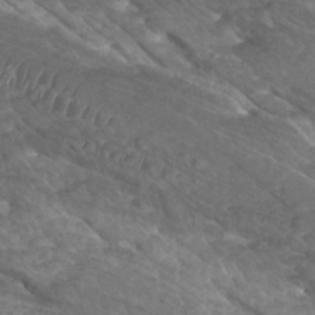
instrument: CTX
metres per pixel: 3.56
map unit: Htu
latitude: -6.6707
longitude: -74.7813
